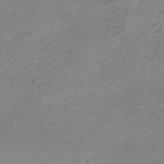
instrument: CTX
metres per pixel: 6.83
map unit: HNb
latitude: -44.9164
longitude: -42.8758
